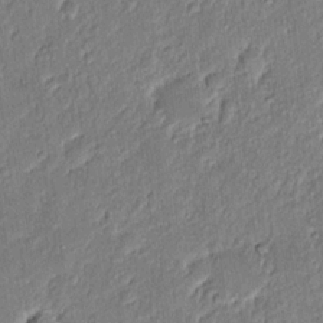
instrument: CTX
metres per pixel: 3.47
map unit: Nhu
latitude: 17.8961
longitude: -73.0837
